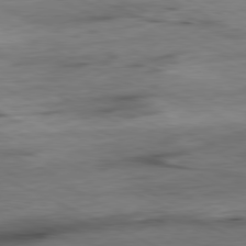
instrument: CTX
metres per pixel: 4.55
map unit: Ap
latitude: -81.1998
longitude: -87.5182
